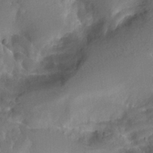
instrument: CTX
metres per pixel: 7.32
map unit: Htu
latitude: -12.3117
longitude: -74.0255
